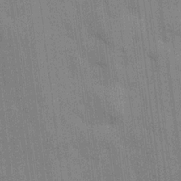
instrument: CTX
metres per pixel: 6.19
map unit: HNhu
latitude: 15.0270
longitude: 12.9920
